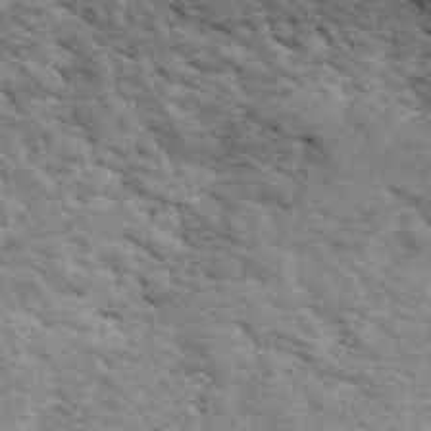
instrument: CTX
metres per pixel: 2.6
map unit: ANa
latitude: 43.1781
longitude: 46.7085
